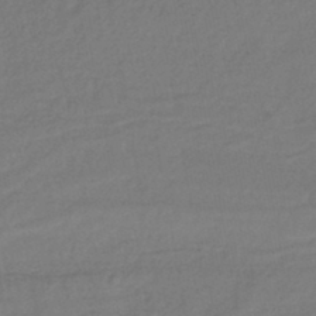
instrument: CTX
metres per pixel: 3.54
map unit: lHb
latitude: -43.8233
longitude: 76.5952
